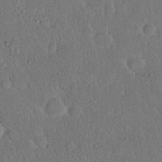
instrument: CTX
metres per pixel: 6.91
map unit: eHh
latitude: 19.2537
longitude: -62.5168
